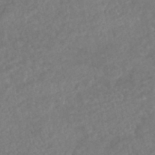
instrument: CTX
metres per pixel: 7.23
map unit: HNhu
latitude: -45.6155
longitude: 96.7652
